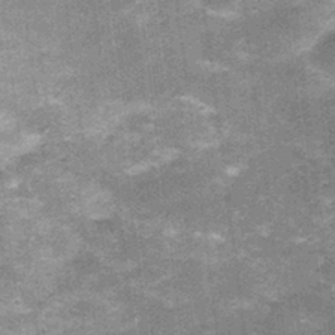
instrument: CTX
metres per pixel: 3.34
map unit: Nhu
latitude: 2.4034
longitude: -17.0269
